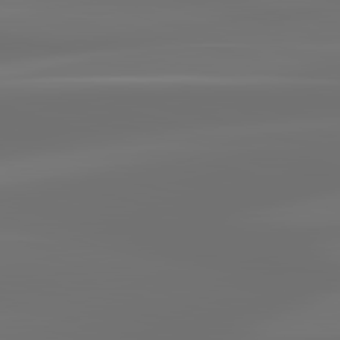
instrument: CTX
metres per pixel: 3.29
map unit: lApd
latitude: 83.5182
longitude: -130.5924
